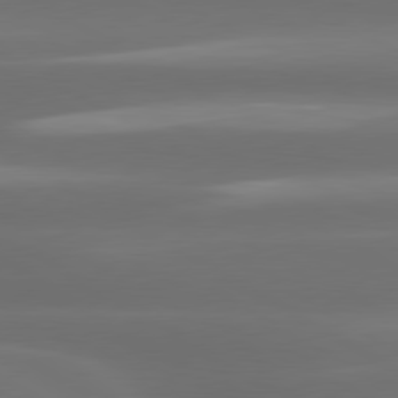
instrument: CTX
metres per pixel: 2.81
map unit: lApd
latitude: 80.4790
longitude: -138.9703
